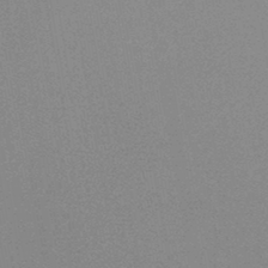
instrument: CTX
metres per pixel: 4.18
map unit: HNb
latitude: -44.2928
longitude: -40.5734
